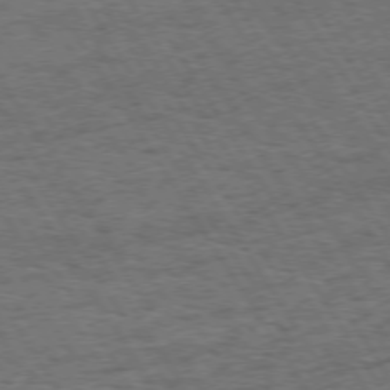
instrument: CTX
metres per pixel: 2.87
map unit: Hpe
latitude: 72.9325
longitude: -128.2711
